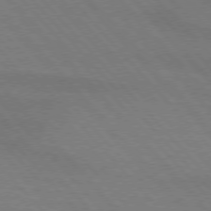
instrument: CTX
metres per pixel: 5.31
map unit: lApd
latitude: 75.5560
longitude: -81.4426
